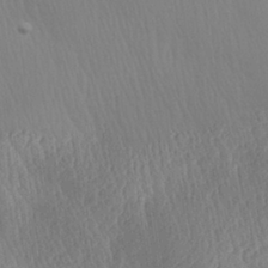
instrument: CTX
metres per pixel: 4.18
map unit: Aa
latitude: 28.1955
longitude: -139.6505
